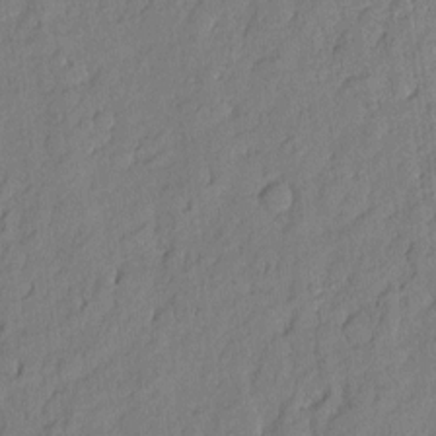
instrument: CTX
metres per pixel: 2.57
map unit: eHh
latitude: 6.4223
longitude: -75.8394
